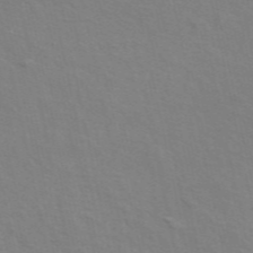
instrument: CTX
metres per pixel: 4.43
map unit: ANa
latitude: 49.2537
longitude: -76.3845
